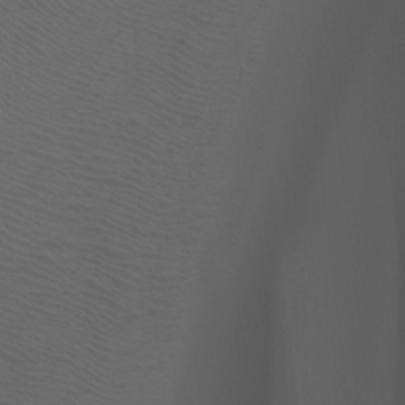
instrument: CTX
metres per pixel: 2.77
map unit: Htu
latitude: -7.9745
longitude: -64.6679
